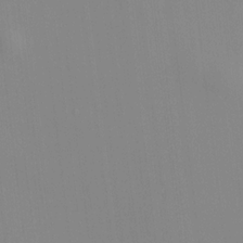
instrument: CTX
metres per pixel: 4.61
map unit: HNhu
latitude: 11.2726
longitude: 10.3117
